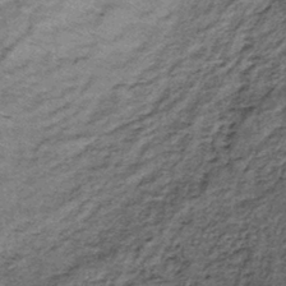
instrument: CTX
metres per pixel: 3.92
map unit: lHb
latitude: -39.0864
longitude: 66.2551
